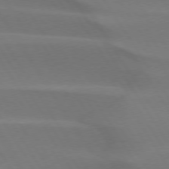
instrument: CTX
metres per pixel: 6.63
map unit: lApd
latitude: 74.8191
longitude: -66.3467
